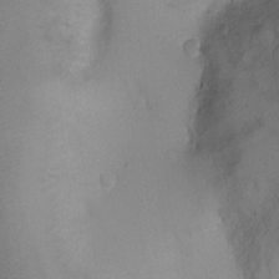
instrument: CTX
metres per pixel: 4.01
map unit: Ht
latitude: -4.4440
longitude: -19.1214
